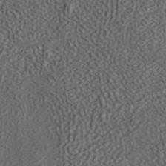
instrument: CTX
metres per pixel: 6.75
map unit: ANa
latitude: 36.8380
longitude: 18.3306
